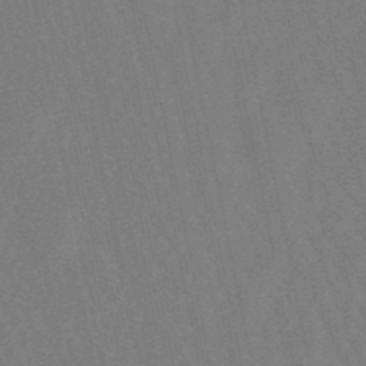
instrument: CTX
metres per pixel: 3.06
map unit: lHb
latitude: -49.5588
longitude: 71.5021
